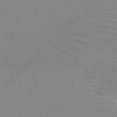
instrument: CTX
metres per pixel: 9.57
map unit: HNb
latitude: -45.9745
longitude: -42.5735
